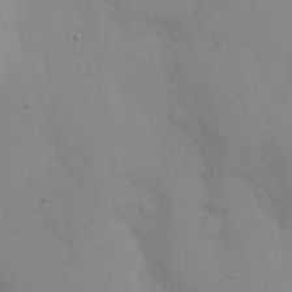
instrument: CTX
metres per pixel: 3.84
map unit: eHh
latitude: 17.4049
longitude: -63.0459
